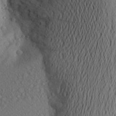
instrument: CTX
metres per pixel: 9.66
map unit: Aa
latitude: 25.1781
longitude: -147.3482
